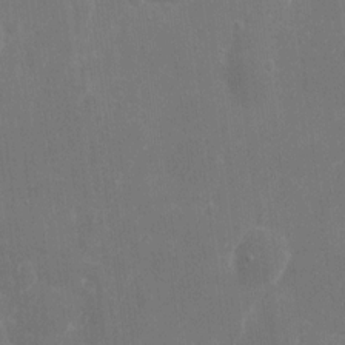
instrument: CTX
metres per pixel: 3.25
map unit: eHh
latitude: 9.1403
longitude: -71.5182
